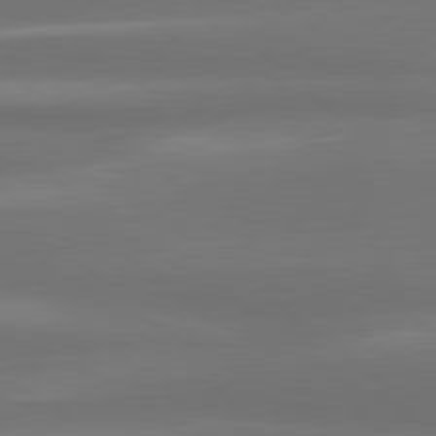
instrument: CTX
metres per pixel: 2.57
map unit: lApd
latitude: 80.6113
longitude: -138.2711
